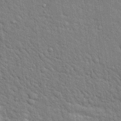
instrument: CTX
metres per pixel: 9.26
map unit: Hto
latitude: 18.6490
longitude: -52.2712
